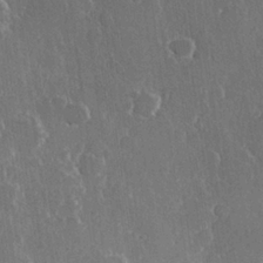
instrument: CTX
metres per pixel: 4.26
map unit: Hve
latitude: 22.5546
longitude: 147.7477
